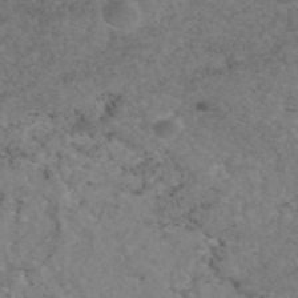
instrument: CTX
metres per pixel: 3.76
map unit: eAb
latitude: 46.7436
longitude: 115.6722
